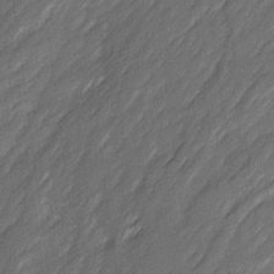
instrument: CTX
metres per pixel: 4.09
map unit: Ave
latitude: 16.2334
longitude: -136.1767
